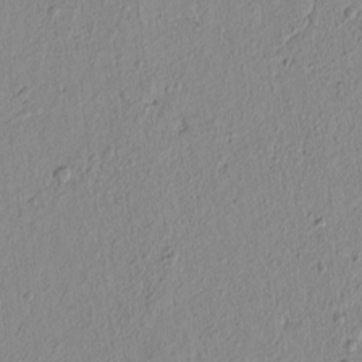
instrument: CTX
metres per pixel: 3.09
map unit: lAvf
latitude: 7.0080
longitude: 165.5210
